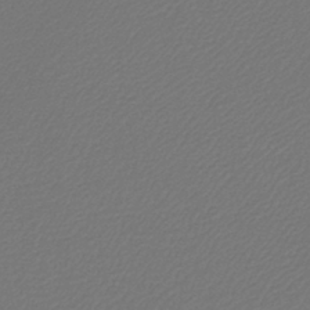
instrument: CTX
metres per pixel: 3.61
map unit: lHb
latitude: -38.6330
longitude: 55.3132
